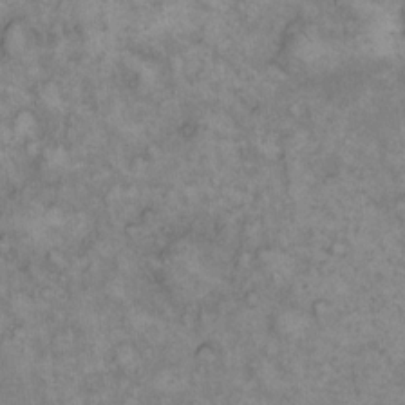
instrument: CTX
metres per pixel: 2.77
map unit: eHh
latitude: 13.0459
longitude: -64.0444
